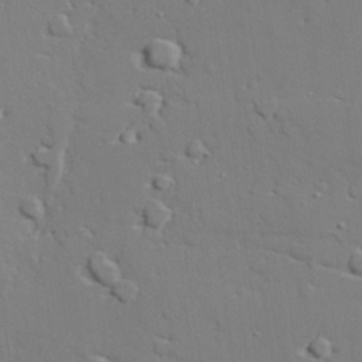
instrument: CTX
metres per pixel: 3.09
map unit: lAvf
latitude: 27.7072
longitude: -108.5545
